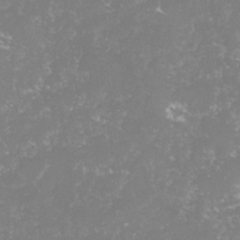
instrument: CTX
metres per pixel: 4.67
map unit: lHvf
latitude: -14.9164
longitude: -98.4034
